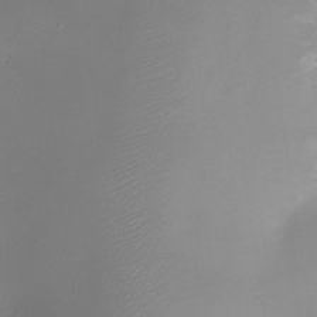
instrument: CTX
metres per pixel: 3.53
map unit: eHh
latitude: -5.7099
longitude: -78.4223
